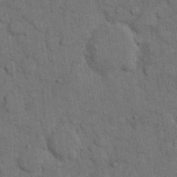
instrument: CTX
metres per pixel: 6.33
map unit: eHh
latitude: 11.8583
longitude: -66.4034
